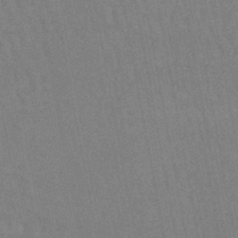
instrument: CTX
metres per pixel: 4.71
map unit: lHb
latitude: -46.8030
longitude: 78.5007
